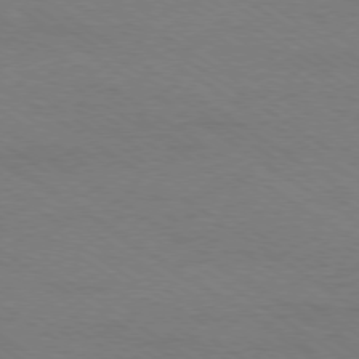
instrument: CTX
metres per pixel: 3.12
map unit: Ap
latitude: -79.0297
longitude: -84.9703
